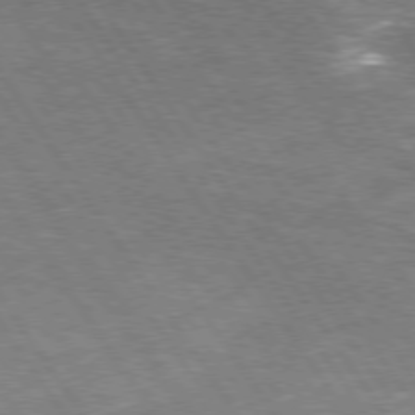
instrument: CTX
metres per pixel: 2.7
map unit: Hpe
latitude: 75.0458
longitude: -142.0444
